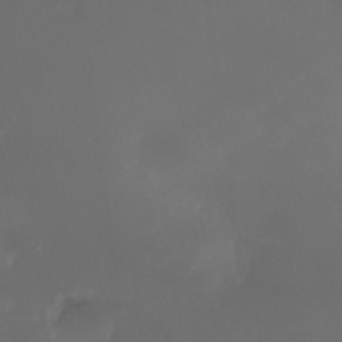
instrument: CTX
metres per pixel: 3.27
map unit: HNhu
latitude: 8.3467
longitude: 10.7274
